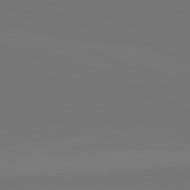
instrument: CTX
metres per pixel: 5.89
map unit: lApd
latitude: 82.1955
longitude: 145.8422
